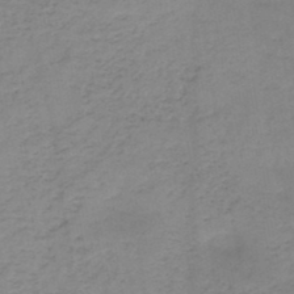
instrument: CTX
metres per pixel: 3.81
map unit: HNb
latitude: -46.2928
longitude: -38.9703
